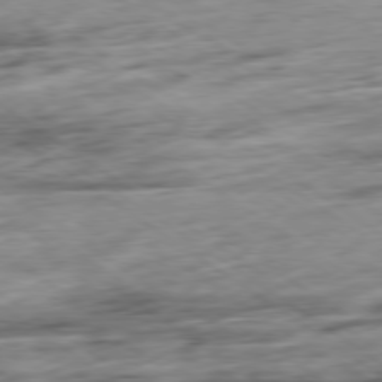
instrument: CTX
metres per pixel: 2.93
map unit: Hpe
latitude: -79.1242
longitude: -16.9514
